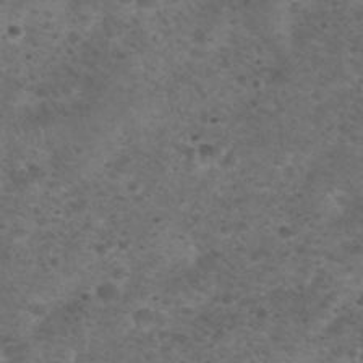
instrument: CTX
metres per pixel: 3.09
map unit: Nhu
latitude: 28.9513
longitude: -49.9339
